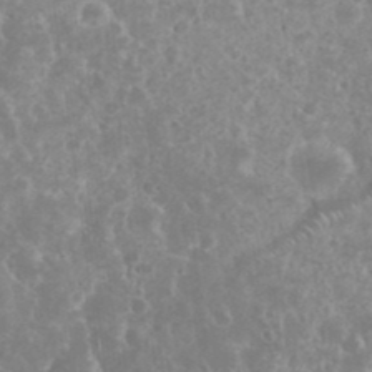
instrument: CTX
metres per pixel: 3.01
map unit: eHh
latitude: 34.6868
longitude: -62.5924
